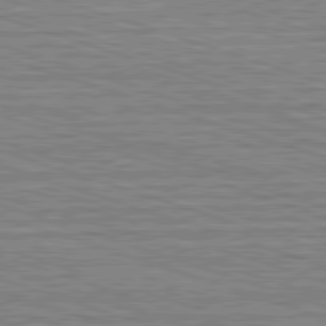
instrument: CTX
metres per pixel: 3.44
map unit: Hpe
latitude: -82.7841
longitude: 9.6344
